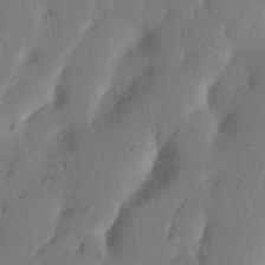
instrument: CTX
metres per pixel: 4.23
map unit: Nhu
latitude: 19.8205
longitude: -74.4034
